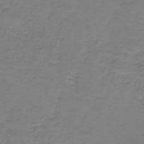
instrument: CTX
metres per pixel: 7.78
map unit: HNb
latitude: -36.3495
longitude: 53.6344
